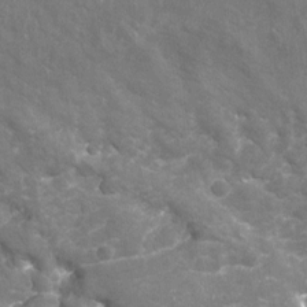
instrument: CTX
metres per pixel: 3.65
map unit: Nhu
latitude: -19.2754
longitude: -56.9702
